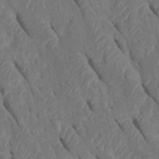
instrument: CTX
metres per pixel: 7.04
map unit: Htu
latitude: 0.2333
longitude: 147.6155
